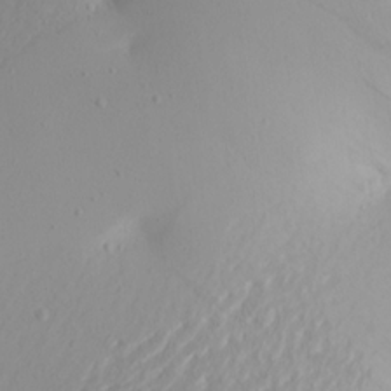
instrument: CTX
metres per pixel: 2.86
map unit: Aa
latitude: 20.6302
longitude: -146.6113
